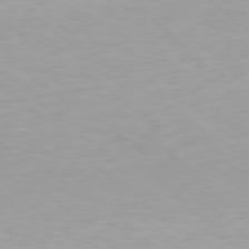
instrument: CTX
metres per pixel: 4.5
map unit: Hpe
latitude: 78.3656
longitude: -170.4412
